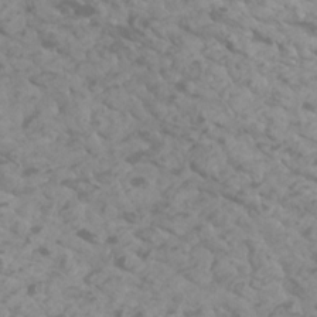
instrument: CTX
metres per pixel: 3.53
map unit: Htu
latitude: 2.5545
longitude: -21.1592
